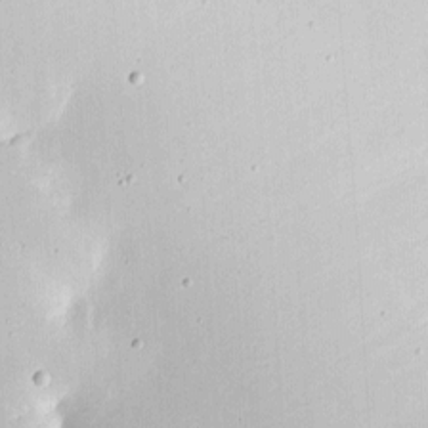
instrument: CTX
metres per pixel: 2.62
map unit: eHh
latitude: 4.6679
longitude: -68.8758
